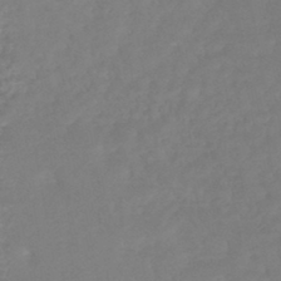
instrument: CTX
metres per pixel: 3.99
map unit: HNhu
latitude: -45.8422
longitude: 98.5007
